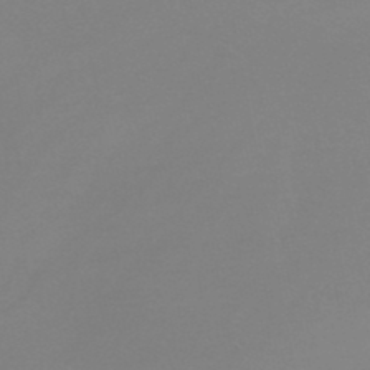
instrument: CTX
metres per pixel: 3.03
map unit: lHb
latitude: -44.4440
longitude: 63.9367
